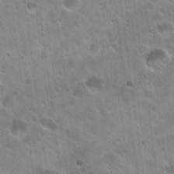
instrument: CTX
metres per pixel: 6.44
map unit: Hto
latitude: 22.1011
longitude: -53.9339
